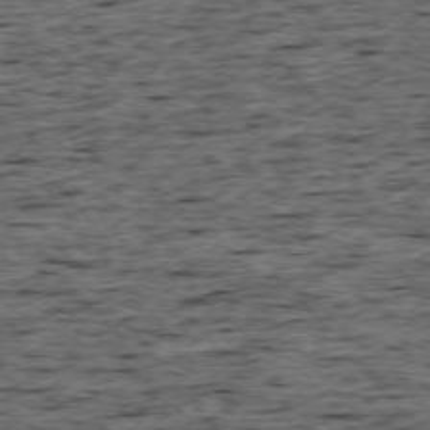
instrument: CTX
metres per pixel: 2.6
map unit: Ap
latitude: -75.6155
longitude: -92.0633
